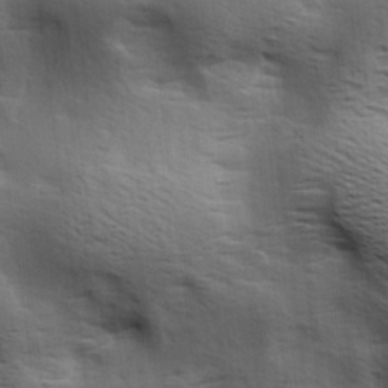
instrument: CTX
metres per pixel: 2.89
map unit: lAa
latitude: 18.3089
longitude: -138.1200
